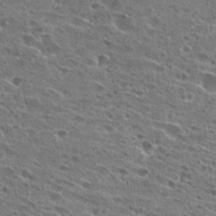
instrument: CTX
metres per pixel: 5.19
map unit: Hto
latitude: 27.1592
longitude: -45.7827
